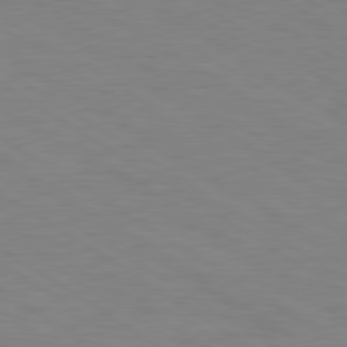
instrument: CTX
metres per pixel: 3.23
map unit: Hpe
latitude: 79.5560
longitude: -126.1011
